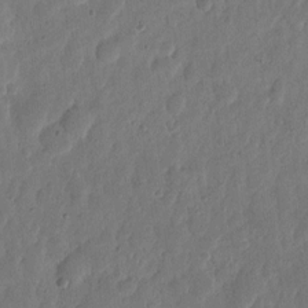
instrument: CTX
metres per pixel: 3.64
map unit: eHh
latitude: 6.6679
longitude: -71.5560
